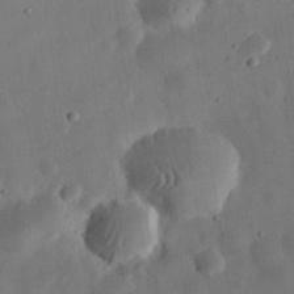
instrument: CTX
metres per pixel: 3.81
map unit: eHh
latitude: 32.1200
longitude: -75.8772
